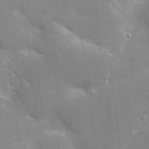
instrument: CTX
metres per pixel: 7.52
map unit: eHh
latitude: 4.0255
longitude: -70.6868
